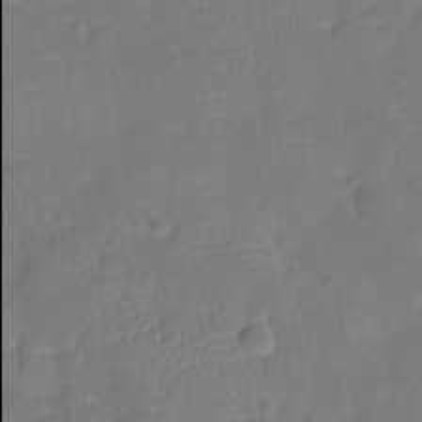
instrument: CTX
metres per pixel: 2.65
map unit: Ht
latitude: -9.8233
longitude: -21.9906
